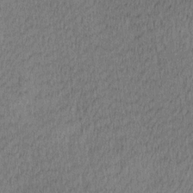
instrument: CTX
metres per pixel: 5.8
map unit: Ave
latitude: 12.1389
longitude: -107.4426
